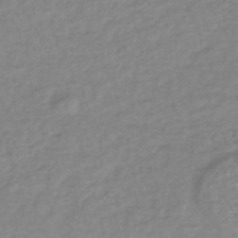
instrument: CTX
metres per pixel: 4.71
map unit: lHb
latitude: -41.0108
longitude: 71.4455
